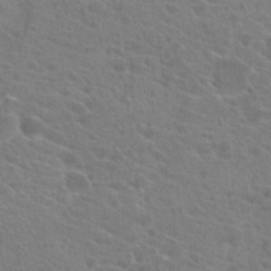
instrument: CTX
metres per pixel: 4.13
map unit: Hto
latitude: 22.5735
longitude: -39.4993
